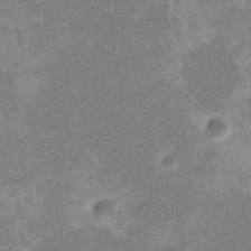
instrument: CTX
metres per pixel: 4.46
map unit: Nve
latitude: -25.8800
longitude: 107.0109
